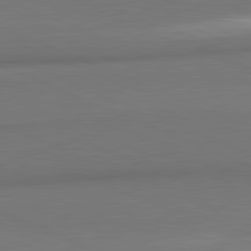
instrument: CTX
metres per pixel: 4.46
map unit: lApd
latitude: 81.6883
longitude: 163.1431
